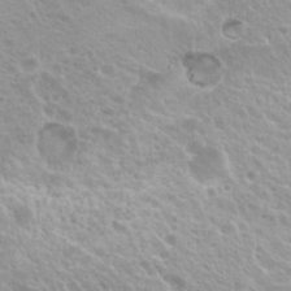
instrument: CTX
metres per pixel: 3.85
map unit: Hto
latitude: 20.4034
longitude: -33.7639
